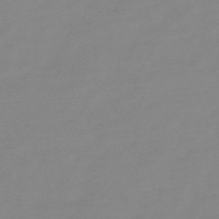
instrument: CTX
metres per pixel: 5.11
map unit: HNb
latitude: -49.6155
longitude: -38.4601
